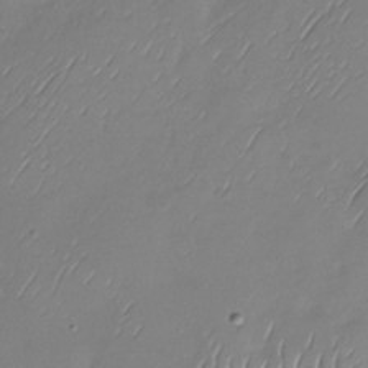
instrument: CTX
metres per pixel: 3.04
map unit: Nhu
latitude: -28.8219
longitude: -59.2159
